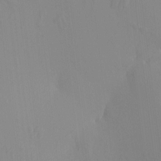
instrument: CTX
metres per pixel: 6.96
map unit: eHh
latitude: -4.0850
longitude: 14.7841
